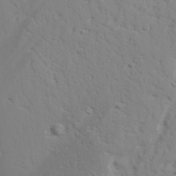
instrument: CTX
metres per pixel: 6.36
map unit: lAvf
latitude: 26.6680
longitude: -109.9150
